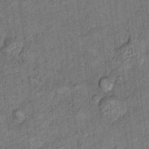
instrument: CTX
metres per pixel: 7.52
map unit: Ht
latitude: 8.0255
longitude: -37.2159
